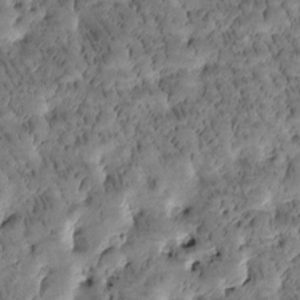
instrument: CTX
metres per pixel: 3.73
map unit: Htu
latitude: -3.3509
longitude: 171.4266
